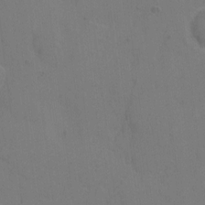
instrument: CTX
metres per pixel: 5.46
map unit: eHh
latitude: 5.8961
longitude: -65.9339
